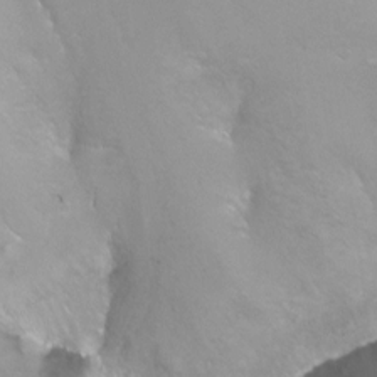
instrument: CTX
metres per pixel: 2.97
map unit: Ht
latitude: 0.5168
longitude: -35.0836
